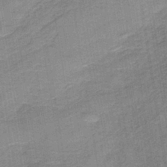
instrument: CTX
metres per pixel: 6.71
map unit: HNb
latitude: -38.5385
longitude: 50.4251
